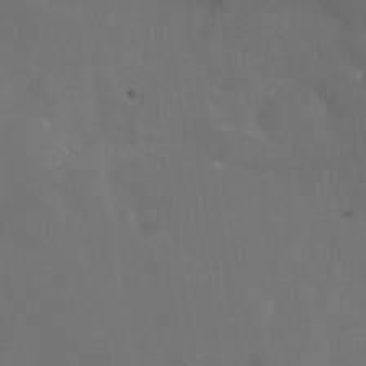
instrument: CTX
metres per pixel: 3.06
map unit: Nhe
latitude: -35.9178
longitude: -92.6679
